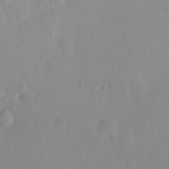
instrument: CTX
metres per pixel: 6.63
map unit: eHh
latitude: 23.9717
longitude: -66.3278
